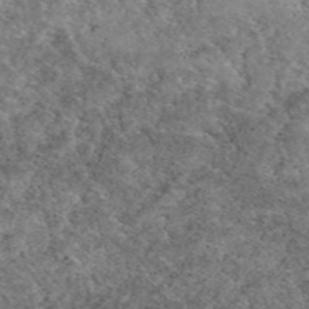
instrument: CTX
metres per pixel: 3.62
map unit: eAb
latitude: 49.5938
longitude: 113.5399
